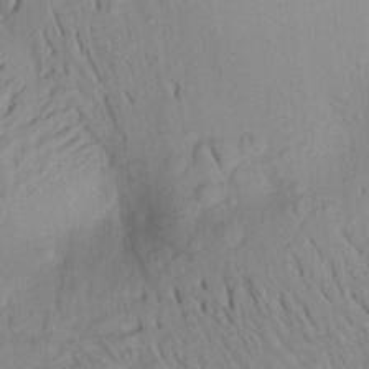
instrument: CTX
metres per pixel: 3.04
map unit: Aa
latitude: 20.7624
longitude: -148.4601
